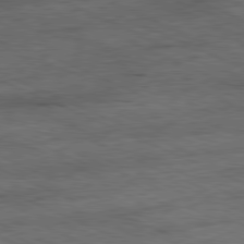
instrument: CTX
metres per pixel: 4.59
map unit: Ap
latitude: -81.2754
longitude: -90.8380
